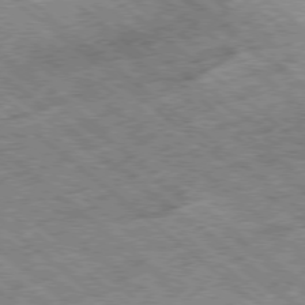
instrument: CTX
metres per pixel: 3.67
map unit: Ap
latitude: -78.8030
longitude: -51.6505
